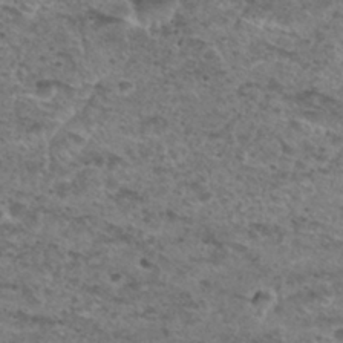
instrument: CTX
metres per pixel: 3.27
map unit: Hto
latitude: 30.0255
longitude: -48.4790
